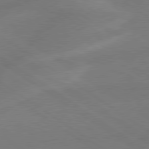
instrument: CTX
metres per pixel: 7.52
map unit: lApd
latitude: 79.0459
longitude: -143.1025
